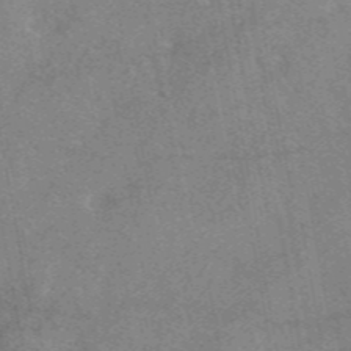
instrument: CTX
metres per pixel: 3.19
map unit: eAb
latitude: 48.3845
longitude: 110.6329
